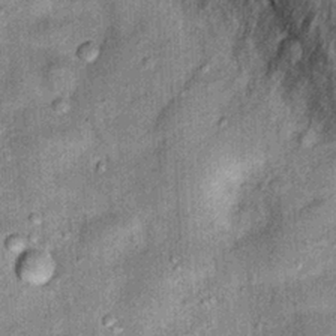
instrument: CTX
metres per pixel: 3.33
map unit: Hto
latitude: 15.6694
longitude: -34.9135
